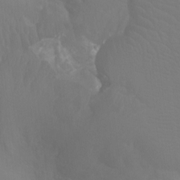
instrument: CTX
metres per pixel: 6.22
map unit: Ht
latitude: -3.7666
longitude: -25.9717
